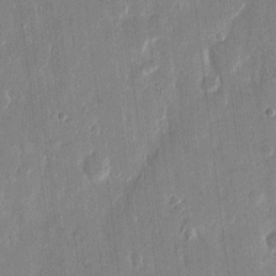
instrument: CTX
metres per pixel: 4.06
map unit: eHh
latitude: 14.0255
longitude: -70.5357
